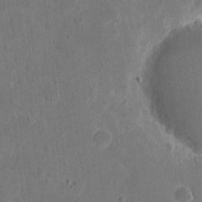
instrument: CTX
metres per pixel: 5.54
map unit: eHh
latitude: 5.1403
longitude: -67.0080
